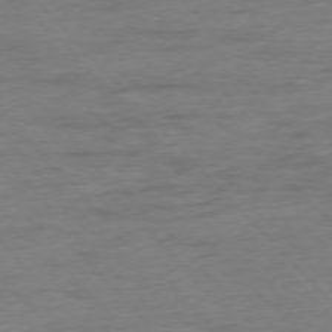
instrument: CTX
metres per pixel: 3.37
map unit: Ap
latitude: -76.7274
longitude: -89.5560
